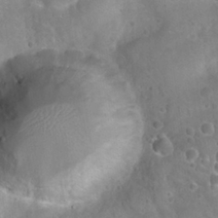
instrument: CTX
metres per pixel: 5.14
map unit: Nhu
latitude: 24.6490
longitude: -52.0633
